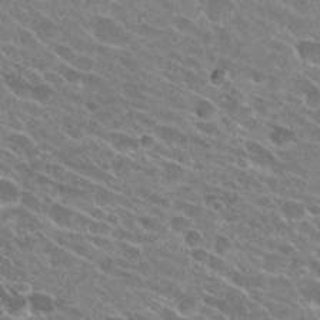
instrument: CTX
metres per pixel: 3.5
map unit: Hto
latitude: 26.2145
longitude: -42.0822
